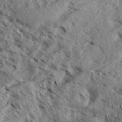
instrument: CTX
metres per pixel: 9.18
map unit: Aa
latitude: 33.3104
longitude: -137.7072
